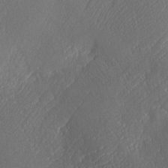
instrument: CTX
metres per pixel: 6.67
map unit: Ave
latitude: -6.7841
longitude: -119.8394
